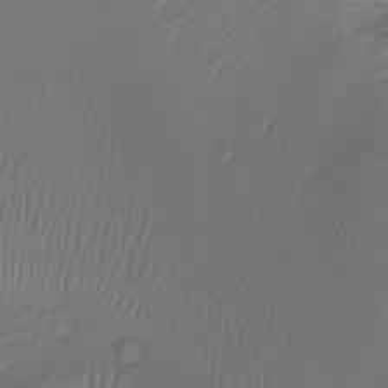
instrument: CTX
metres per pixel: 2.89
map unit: Htu
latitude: -14.2929
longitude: -45.1214
